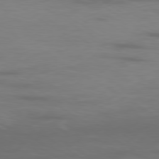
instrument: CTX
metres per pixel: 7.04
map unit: Ap
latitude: -79.8800
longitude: -93.0836
